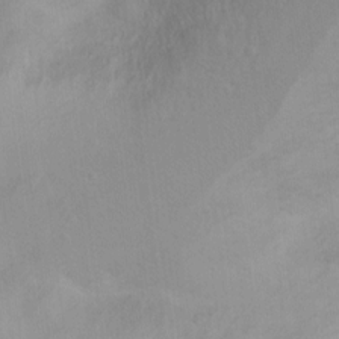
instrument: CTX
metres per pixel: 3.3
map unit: Ht
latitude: 4.4601
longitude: -28.1767
